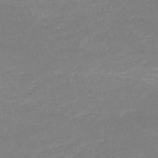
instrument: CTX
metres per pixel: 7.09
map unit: HNb
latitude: -50.3495
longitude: -43.3104
